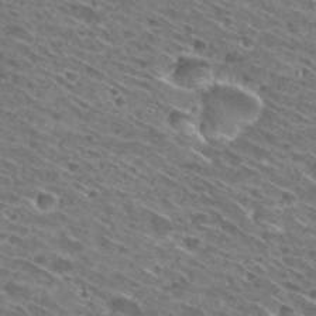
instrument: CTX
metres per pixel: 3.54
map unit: Hto
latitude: 30.1767
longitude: -45.7260
